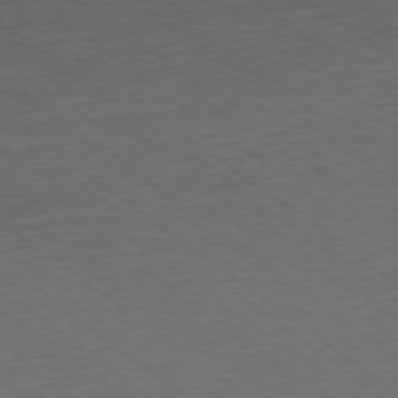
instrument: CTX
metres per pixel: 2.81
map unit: Ap
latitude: -79.0108
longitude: -97.3671
